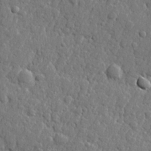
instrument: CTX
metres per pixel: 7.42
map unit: lHvf
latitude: 23.1781
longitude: 143.2187
